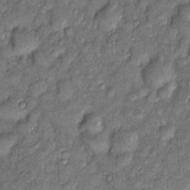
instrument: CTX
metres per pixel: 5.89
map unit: Htu
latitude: -7.0108
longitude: 158.5007
